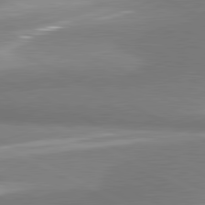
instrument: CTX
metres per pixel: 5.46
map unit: lApd
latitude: 81.3104
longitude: 167.5966
